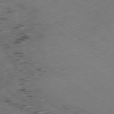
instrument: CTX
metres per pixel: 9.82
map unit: Ap
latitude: -79.2565
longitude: -56.9702
